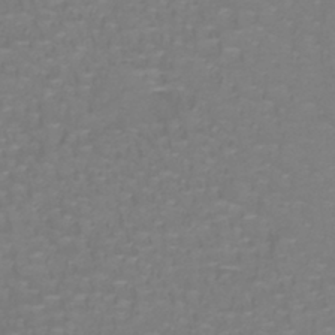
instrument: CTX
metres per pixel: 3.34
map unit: lHb
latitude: -42.1227
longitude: 56.9164
